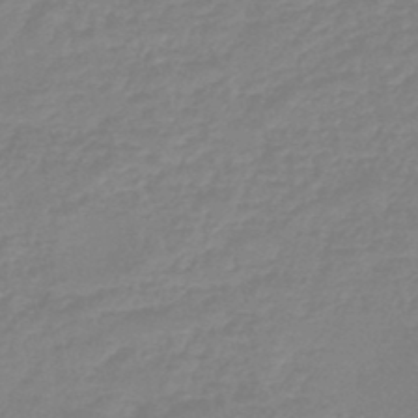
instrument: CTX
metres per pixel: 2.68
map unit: eHb
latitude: -45.2565
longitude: 81.6722
